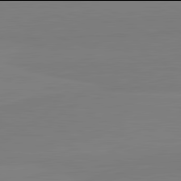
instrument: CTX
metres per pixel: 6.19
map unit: lApd
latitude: 81.9906
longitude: 165.4077
